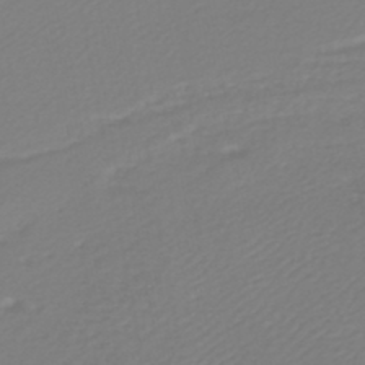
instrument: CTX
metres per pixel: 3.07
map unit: lHb
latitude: -45.1242
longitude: 75.5022
